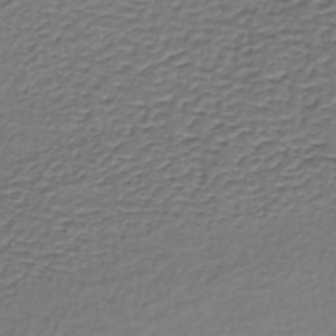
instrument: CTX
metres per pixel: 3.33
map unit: lHb
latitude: -35.3888
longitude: 60.8597
